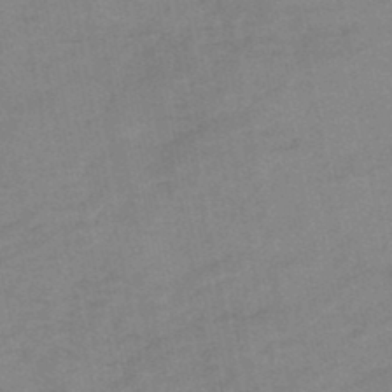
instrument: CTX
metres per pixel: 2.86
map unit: HNb
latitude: -45.4454
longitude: -36.2145
